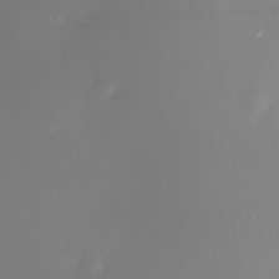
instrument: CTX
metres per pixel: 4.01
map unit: Nhe
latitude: -35.8044
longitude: -117.9528
